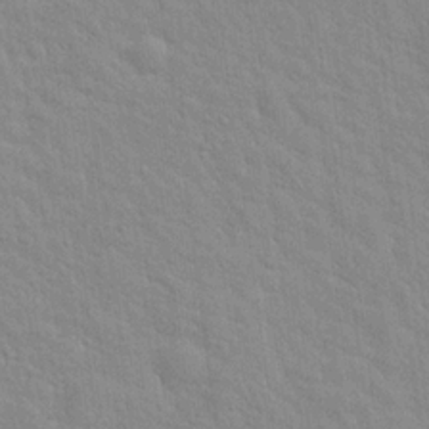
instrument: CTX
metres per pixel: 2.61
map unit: Hto
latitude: 20.1011
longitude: -54.4034
